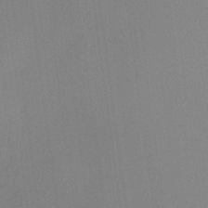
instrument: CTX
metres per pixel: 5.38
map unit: lHvf
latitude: 22.0444
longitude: 140.8408
